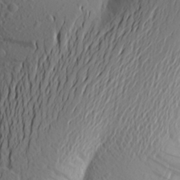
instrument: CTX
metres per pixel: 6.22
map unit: Aa
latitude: 23.8772
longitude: -145.1025
